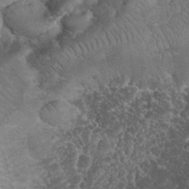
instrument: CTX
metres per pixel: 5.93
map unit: eHh
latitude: 33.0647
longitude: -64.5735
